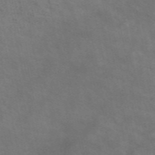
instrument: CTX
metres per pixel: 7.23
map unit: ANa
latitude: 49.1592
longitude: -73.4238
